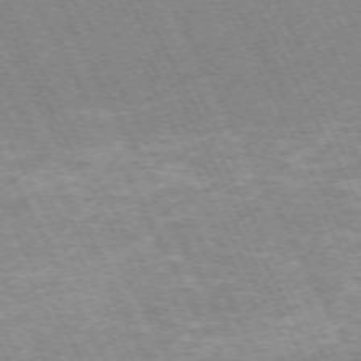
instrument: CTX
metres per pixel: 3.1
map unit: Hpe
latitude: -71.6155
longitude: 9.4643
